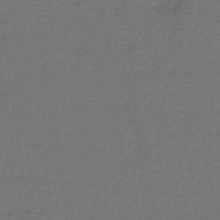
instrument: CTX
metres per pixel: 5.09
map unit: lHb
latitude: -38.8597
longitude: 58.0094
